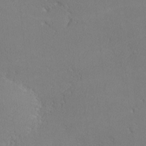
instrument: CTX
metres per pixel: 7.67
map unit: lHvf
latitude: -12.9353
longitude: -101.9528
